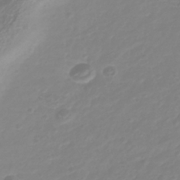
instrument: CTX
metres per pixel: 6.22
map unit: Nhu
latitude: -41.3321
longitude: -84.6302
